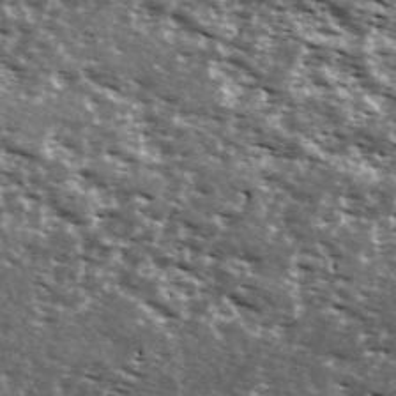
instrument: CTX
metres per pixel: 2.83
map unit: Ave
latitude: 40.0444
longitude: -108.6301
